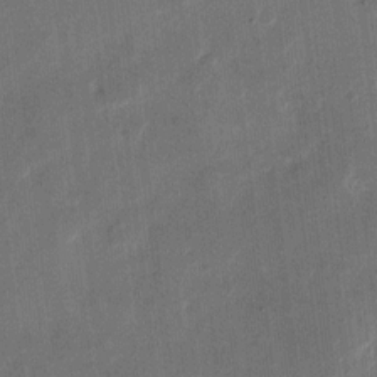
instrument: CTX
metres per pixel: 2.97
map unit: eHh
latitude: 11.7261
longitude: -68.6302
